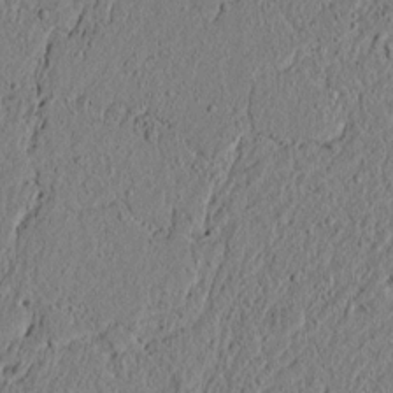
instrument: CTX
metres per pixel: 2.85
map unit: lAvf
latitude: 6.1767
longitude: 166.6141
